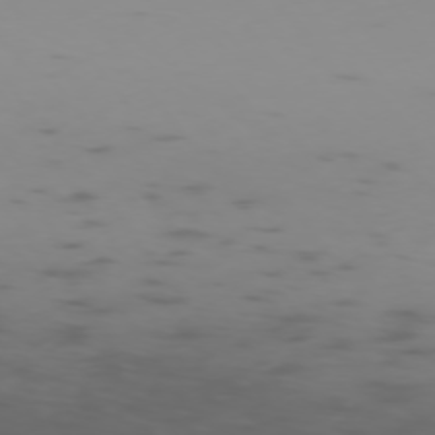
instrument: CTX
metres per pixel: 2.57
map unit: Ap
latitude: -75.8045
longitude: -67.4426
